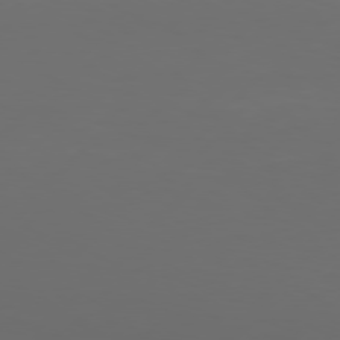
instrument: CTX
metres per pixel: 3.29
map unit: Hpe
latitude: 76.8191
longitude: -139.0647
